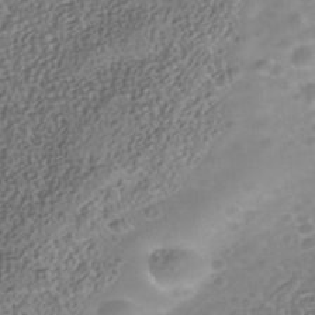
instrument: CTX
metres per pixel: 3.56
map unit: Nhe
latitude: -41.1620
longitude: -100.6113
